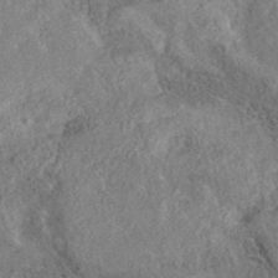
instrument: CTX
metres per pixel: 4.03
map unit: eAb
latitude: 36.5735
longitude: 112.7274
